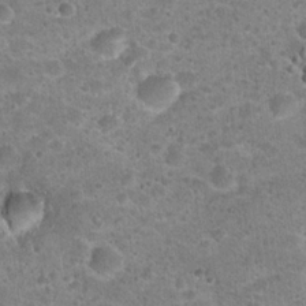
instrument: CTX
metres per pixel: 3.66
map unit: Hto
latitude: 22.1389
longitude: -49.4615
